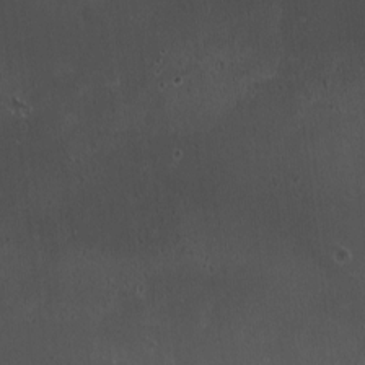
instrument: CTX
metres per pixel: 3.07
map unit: HNhu
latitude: 4.1578
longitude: 5.1242
